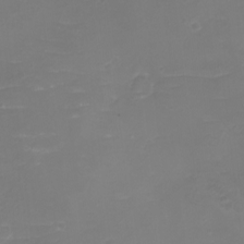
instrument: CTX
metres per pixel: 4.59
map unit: eHh
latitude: -3.6343
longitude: -76.2522
